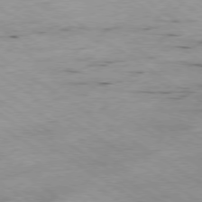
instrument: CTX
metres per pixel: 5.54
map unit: Hpe
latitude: -78.8975
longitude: -20.8758
